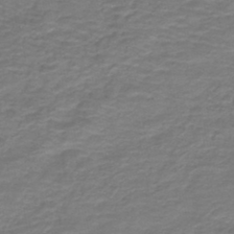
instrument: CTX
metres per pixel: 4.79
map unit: HNb
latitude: -43.8422
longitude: 52.2928
